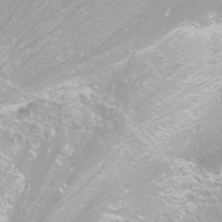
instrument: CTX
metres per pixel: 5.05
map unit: Nhu
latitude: -11.7478
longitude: -63.2726
